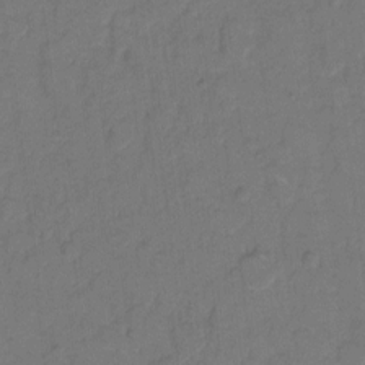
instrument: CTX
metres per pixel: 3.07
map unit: eHh
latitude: 7.7827
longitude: -62.5924
